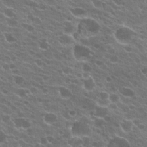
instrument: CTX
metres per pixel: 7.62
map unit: Hto
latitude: 22.4223
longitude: -38.1389
